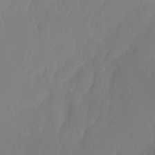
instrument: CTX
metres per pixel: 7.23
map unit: Ht
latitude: -14.8219
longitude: -56.4789
